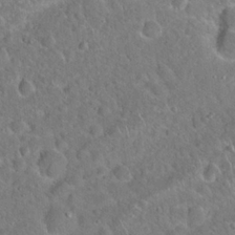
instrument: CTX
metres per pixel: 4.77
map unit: Hto
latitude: 20.0633
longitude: -50.3656
